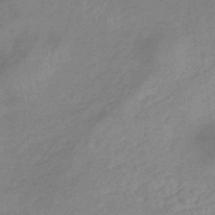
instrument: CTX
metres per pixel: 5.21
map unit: lHb
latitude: -35.4265
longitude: 68.7841
